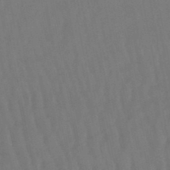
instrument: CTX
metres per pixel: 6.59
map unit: eHb
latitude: -47.2376
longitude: 81.0487
